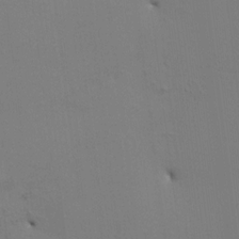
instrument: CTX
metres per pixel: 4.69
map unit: HNhu
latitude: 10.7435
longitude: 23.3699
